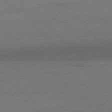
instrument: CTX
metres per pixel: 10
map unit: Ap
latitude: -78.5762
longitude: -86.8002
